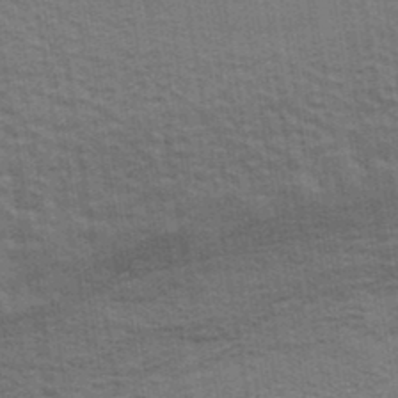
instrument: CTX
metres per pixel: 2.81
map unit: Ave
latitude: 39.1970
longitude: -109.0080
